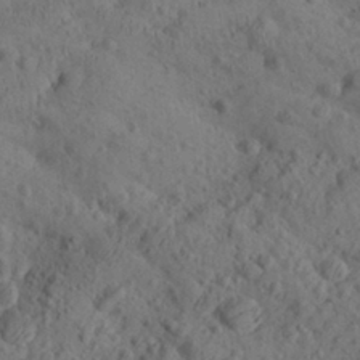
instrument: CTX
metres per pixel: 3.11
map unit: Aa
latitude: 26.9703
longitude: -142.7624
